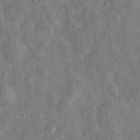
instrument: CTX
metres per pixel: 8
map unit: eHh
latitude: 29.5182
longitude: -76.5734
